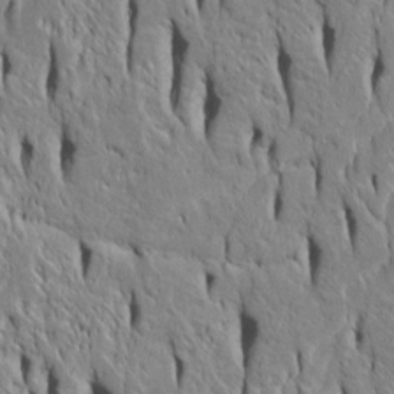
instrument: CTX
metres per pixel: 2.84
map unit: Htu
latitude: -4.7841
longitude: 151.7855
